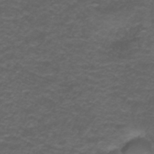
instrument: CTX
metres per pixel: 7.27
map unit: ANa
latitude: 39.2915
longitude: 24.1039
